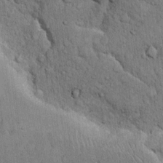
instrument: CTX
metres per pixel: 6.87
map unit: Hto
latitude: 12.3278
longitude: -57.8016
